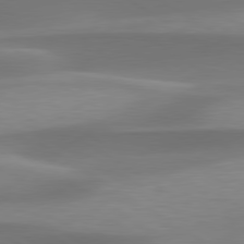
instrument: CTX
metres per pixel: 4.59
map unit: lApd
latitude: 79.5560
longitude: -93.4615
